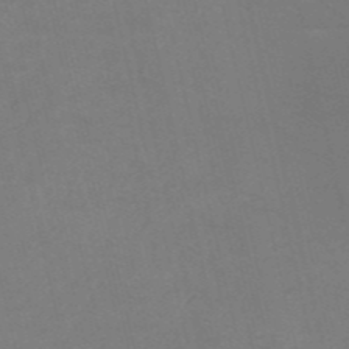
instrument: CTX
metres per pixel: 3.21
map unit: HNb
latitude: -53.6532
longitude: -47.7072
